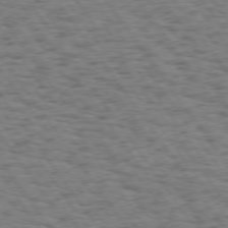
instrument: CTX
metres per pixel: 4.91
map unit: Hpe
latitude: 74.3467
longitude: -134.5923
